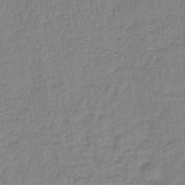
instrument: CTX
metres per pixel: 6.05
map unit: lHb
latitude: -40.3684
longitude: 60.8030
